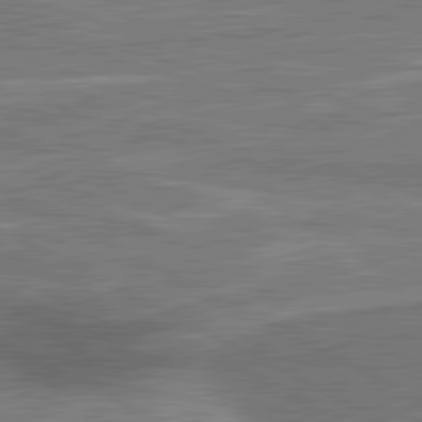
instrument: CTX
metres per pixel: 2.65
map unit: lApd
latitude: 80.9703
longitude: 141.8611
